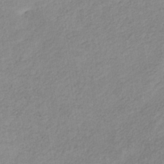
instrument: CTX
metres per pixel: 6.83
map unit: lHb
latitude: -37.1809
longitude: 71.6344
